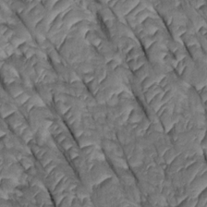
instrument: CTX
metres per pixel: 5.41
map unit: Htu
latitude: 0.3845
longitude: 147.8422
